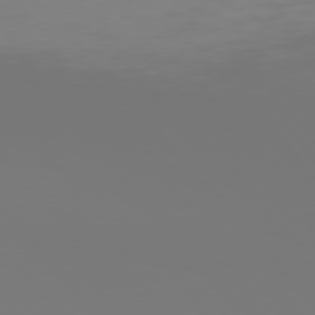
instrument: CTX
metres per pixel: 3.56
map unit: Hpe
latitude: 76.3089
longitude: -134.4223
